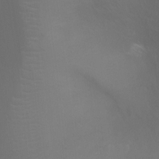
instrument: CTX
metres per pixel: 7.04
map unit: Ht
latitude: -5.1998
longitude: -26.1200
